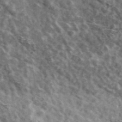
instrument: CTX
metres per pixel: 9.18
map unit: Ave
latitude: 38.7057
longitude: -108.1011
